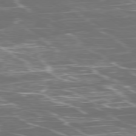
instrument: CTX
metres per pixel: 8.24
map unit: Ap
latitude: -79.8044
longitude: -71.1214
